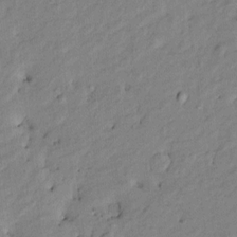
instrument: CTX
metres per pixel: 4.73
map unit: Htu
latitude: -9.3698
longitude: 177.0298
